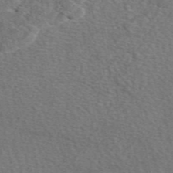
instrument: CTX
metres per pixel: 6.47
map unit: eAb
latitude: 49.9717
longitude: 113.4832
